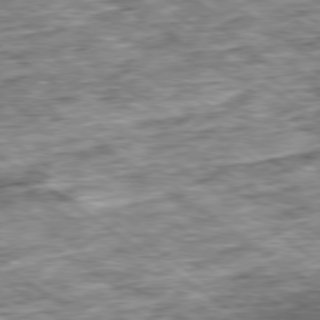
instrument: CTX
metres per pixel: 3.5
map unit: Ap
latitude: -79.4643
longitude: -75.8961
